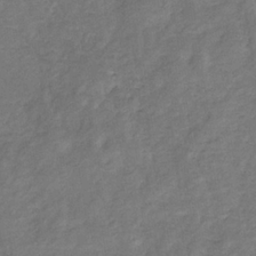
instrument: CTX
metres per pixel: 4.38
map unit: eHb
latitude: -34.5952
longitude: 75.6155
